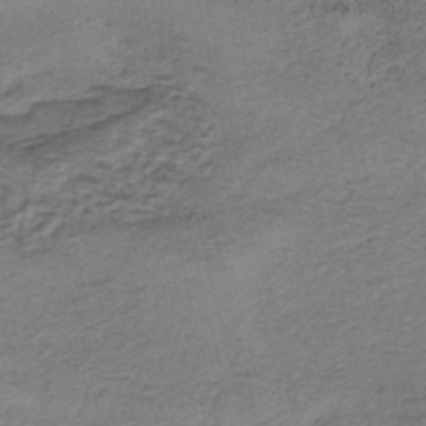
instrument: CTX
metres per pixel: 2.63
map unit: eHh
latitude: -42.8408
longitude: 120.2739
